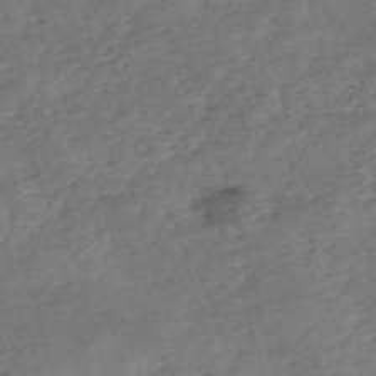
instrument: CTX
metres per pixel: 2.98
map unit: eHh
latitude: -55.0487
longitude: -90.8758
